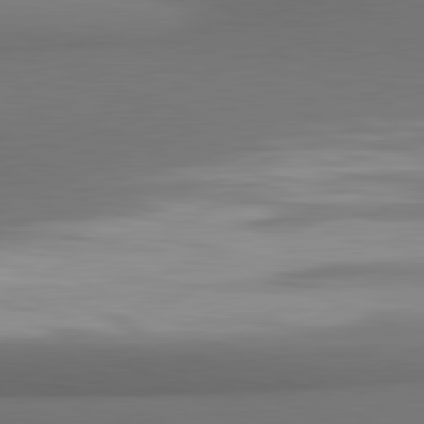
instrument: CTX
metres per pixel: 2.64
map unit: lApd
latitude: 81.3293
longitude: 173.8044
